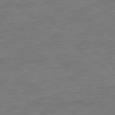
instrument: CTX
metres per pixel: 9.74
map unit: Ap
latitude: -79.0297
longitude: -89.2348
